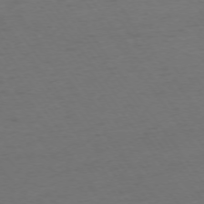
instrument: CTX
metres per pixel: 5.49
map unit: Ap
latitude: -74.5385
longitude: -71.4426
